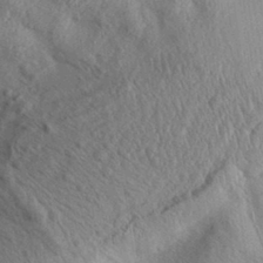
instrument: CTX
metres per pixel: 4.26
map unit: Aa
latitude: 30.4790
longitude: -136.6491
